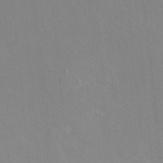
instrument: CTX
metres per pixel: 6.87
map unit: Ht
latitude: -11.5588
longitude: -46.5546
